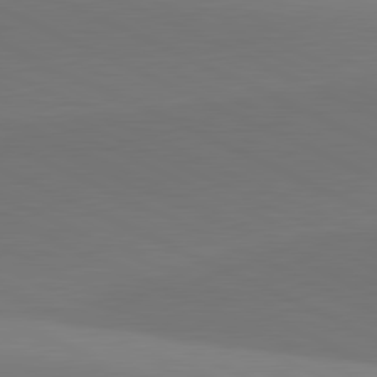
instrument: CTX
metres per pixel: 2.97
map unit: lApd
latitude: 81.5560
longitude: 145.2943
